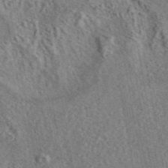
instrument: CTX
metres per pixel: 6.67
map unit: eAb
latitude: 43.7639
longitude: 115.4265
